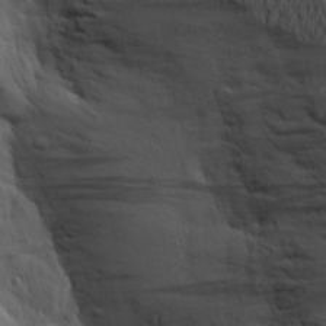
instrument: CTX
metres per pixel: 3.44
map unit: Aa
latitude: 18.8191
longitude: -125.9150
